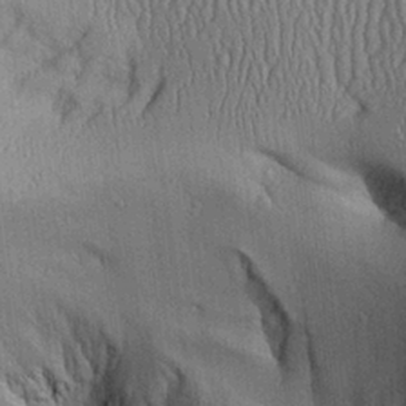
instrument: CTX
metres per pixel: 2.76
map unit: Aa
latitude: 27.1214
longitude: -134.7435
